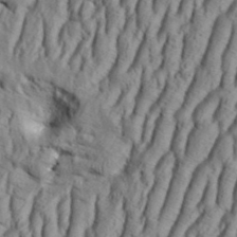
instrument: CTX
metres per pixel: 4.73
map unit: Aa
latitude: 33.7072
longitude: -136.8380
